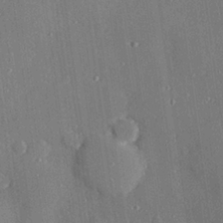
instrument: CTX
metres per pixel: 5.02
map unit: Hve
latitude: 27.2159
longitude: -90.2900
